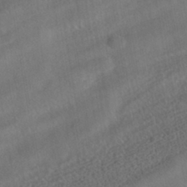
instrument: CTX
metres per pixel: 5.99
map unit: HNhu
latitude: -42.0849
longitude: 105.3698
